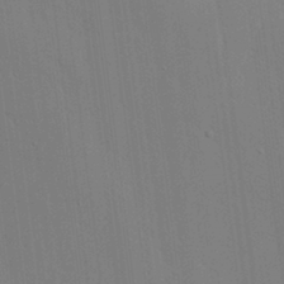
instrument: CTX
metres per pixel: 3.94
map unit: Ave
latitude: 17.5182
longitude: -139.2348
